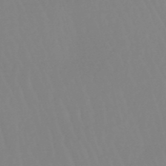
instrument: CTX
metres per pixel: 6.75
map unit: eHb
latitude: -49.7856
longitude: 68.5195
